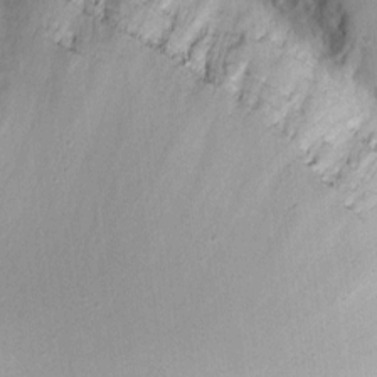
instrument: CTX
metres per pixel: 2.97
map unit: eHh
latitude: 7.6883
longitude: -68.8758
